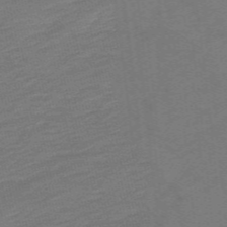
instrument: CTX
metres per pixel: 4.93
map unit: lHb
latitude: -49.4266
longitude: 83.2754
